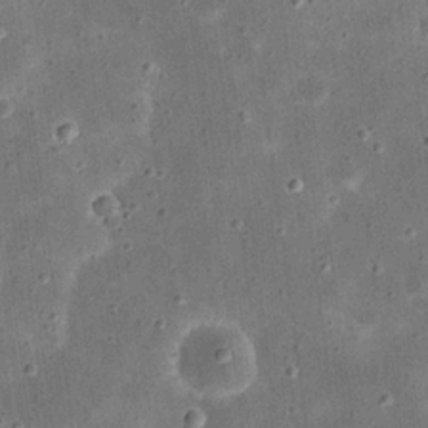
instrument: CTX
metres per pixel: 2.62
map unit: eHh
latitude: 21.2348
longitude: -66.1388
